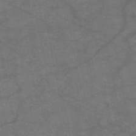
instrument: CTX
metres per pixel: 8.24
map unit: HNb
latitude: -55.3132
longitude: -39.9717
